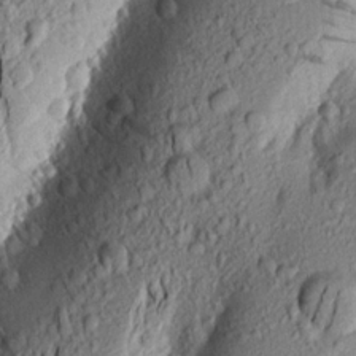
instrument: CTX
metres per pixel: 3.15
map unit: Aa
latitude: 18.6490
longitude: -148.8569
